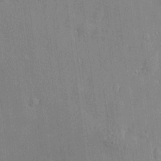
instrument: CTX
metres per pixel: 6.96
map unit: Htu
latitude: -7.1242
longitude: 176.0094
